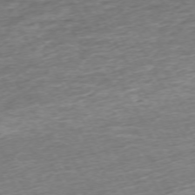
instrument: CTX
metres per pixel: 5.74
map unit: Ap
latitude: -73.1431
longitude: -70.0255
